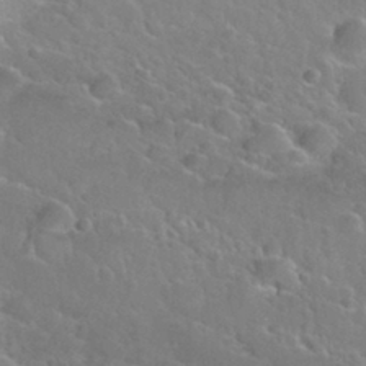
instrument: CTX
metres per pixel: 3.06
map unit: Nhu
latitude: 30.1956
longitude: -52.7435
